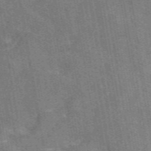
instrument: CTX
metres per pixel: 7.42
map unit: eAb
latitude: 50.0255
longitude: 116.0660
